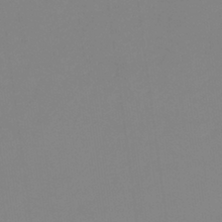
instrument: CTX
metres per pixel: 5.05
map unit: eHb
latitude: -37.0675
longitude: 75.1243
